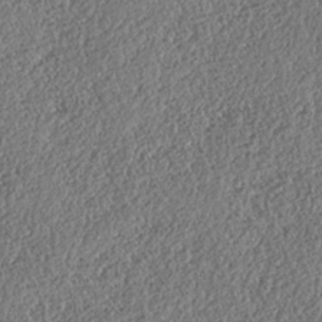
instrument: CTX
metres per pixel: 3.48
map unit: HNhu
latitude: -37.1242
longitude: 33.3510
